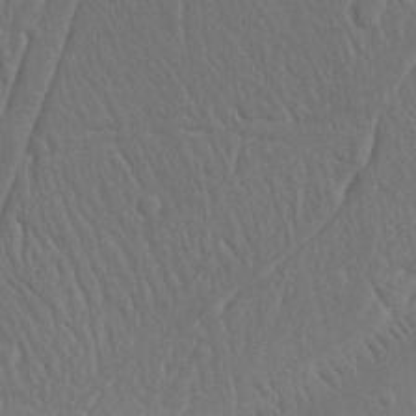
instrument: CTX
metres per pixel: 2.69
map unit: Nhu
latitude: 18.8191
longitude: -73.7450
